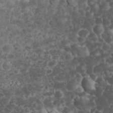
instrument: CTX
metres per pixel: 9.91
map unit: eHh
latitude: 33.2726
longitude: -64.0633
